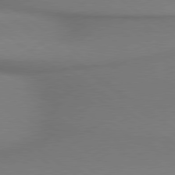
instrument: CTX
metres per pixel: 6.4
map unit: lApd
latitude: 79.0837
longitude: 179.1620
